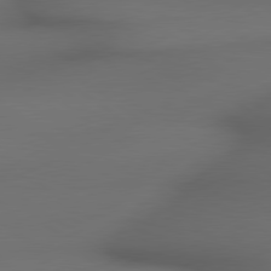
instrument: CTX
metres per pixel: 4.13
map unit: lApd
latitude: 79.4238
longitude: -173.5749
